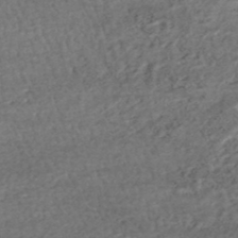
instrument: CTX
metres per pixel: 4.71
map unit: HNhu
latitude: -48.2929
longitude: 102.8597
